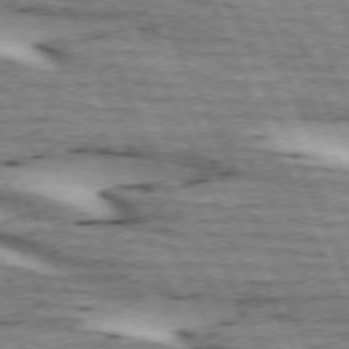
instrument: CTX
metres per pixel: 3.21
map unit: lApd
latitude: 72.7625
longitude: -54.0633
